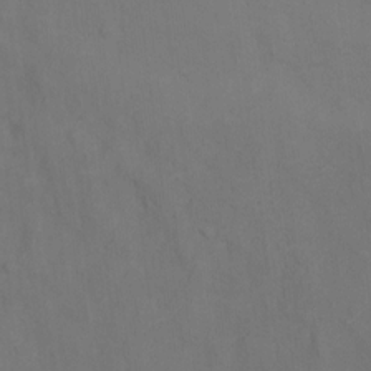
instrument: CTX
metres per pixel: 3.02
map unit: Ht
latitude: 11.7450
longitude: -40.5545
